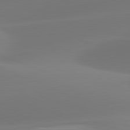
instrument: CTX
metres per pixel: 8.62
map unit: lApd
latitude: 81.8016
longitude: -162.2712
